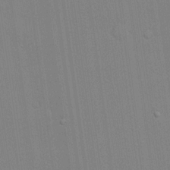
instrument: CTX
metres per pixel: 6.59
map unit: lHvf
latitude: 20.0444
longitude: 142.8408
